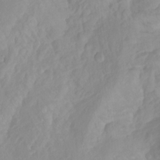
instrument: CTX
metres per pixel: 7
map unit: Ht
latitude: -13.9556
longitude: -57.2914
